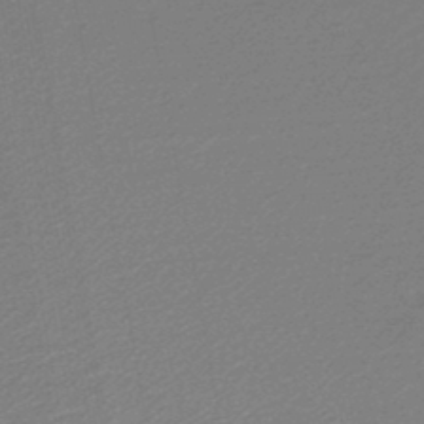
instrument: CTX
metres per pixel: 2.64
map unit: lHb
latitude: -46.6707
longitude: 59.4076
